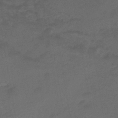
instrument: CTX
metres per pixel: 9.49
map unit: eHb
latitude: -43.0297
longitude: 85.1809
